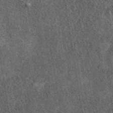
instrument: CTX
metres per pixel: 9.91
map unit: eAb
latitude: 39.8205
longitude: 106.3306
